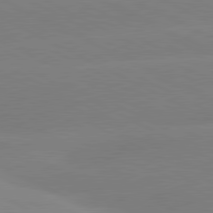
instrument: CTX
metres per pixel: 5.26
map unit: lApd
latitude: 80.8569
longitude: -154.3845
